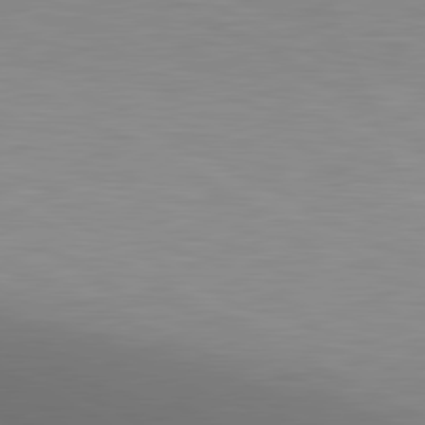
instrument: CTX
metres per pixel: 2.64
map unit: lApd
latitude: 80.5546
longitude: 132.8030
